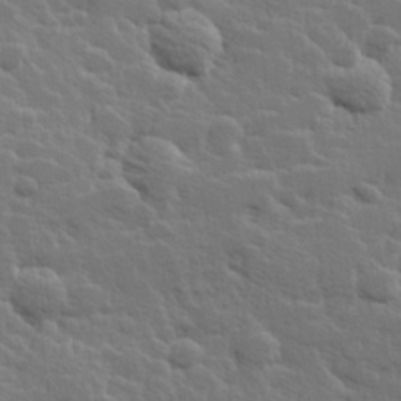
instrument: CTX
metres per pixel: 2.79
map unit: Hve
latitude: 25.7260
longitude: 144.5574
